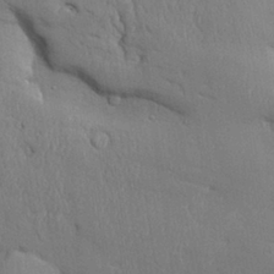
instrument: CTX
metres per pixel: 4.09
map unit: Aa
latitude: 31.9528
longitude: -144.9514
